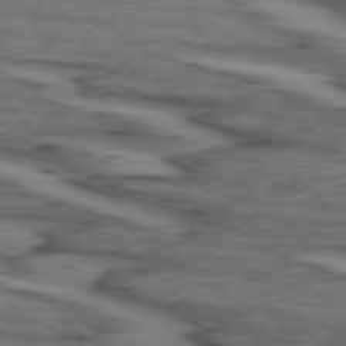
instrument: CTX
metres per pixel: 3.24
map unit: lApd
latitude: 73.7261
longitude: -71.4048
